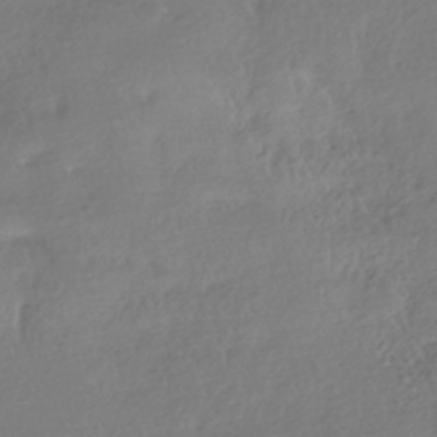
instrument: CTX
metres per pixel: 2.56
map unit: HNhu
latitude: -41.0864
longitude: 97.9367
